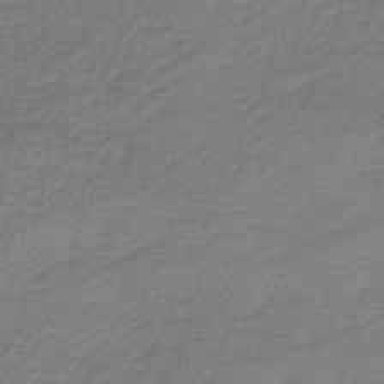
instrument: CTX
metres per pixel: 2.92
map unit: lHb
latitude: -46.1039
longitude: 63.0297
